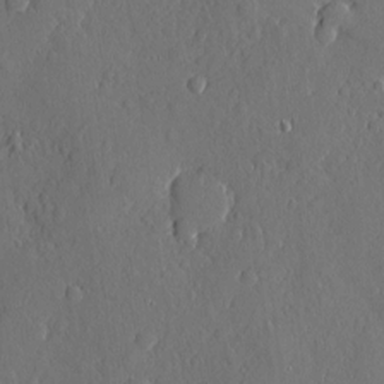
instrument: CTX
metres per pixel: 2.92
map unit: eHh
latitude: 5.2726
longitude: -75.0647
